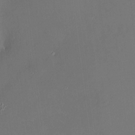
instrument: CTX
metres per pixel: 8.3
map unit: HNhu
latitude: 7.3860
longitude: 8.5196
